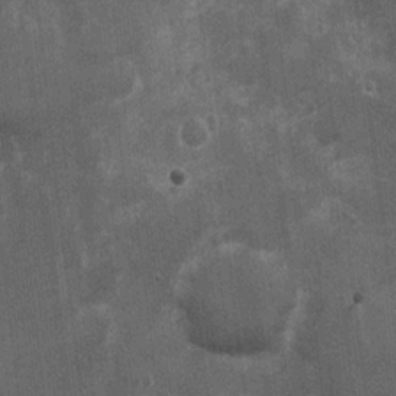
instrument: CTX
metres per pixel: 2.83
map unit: Ht
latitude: 2.4412
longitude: -19.1025
